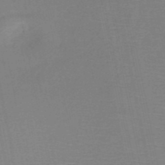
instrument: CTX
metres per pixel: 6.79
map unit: HNb
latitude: -49.7478
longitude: -42.6113
